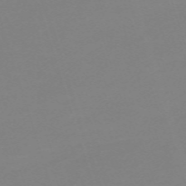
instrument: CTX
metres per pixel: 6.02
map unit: eHh
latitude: -63.2187
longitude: 49.4266
